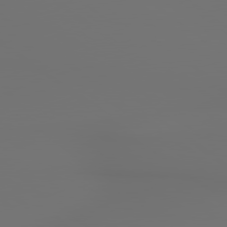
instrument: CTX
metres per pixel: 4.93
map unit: lApd
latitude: 79.5371
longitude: 177.4077
